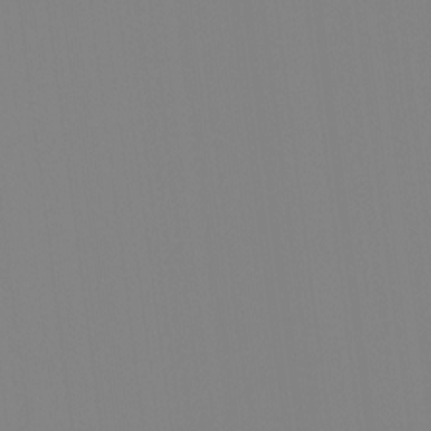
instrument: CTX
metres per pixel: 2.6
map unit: Ht
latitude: -15.3510
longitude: -51.1592
